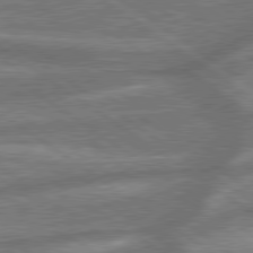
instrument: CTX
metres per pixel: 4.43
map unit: lApd
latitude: 79.7639
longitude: -171.1781
